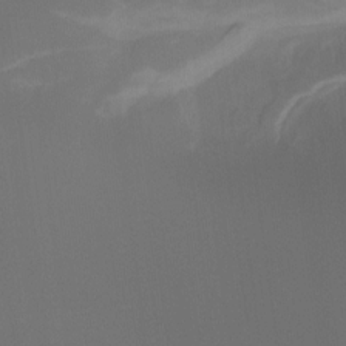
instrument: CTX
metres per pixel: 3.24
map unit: Hto
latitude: -7.7855
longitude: -51.9528
